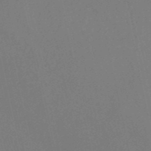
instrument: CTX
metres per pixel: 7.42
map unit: HNb
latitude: -52.4251
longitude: -49.6694
